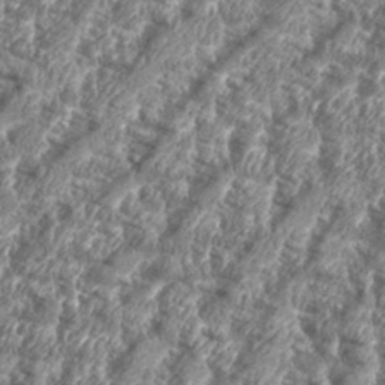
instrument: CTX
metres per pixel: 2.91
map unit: eHh
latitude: 35.6694
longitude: -136.8002
